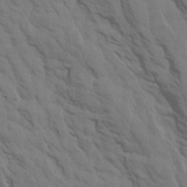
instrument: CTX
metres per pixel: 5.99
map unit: Aa
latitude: 17.0836
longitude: -145.7638
